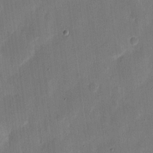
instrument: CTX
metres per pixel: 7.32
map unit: eHh
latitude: 8.8380
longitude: -68.6869
